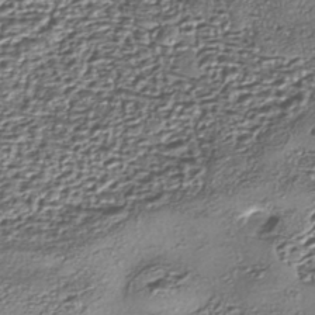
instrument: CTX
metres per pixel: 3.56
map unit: eHh
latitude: -42.7841
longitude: 122.9920
